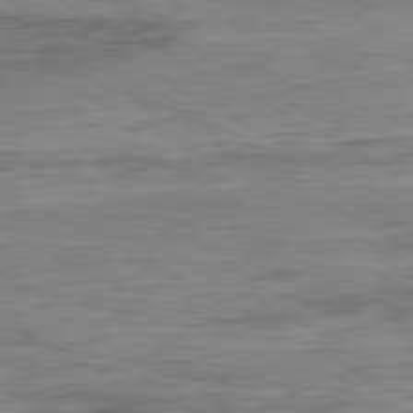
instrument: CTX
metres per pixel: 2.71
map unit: Ap
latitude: -81.3132
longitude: -78.0444
